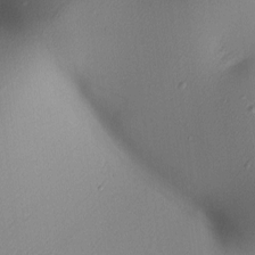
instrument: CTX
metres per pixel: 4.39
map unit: lAa
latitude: 3.6316
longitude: -116.0255
